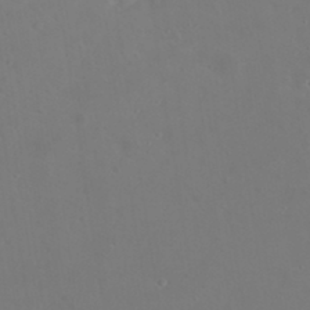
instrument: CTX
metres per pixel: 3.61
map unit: Nhu
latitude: 23.7450
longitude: -62.4412
